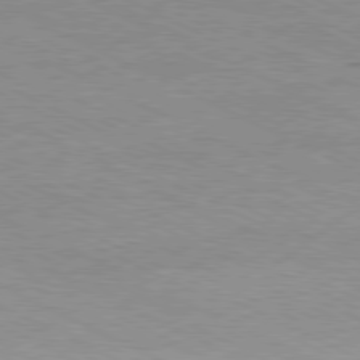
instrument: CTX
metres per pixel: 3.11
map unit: Ap
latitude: -80.9920
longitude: -85.1403
